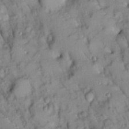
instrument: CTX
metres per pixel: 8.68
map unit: Ave
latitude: 9.4238
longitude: -102.8758
